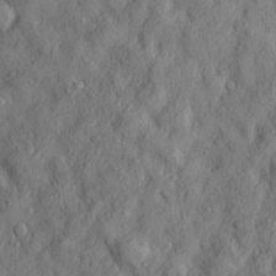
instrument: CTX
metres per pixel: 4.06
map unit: Htu
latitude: -3.7855
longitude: 158.7274
